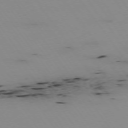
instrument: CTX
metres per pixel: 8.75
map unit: Hpe
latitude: -74.0472
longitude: 3.0297
